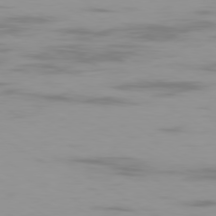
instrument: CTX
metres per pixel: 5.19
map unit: Ap
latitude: -79.9745
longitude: -101.8206
